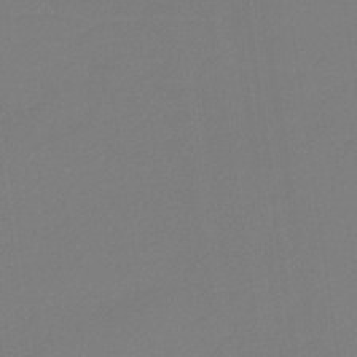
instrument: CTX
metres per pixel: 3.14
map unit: HNb
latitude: -37.1053
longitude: 54.8786
